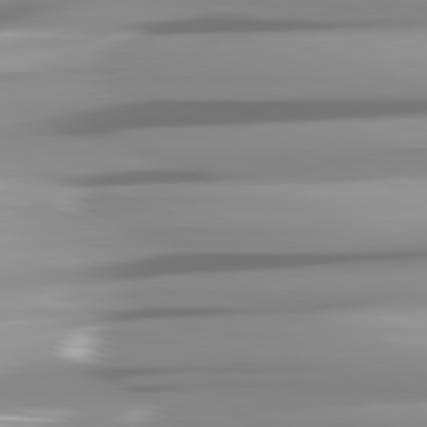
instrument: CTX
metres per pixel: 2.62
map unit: lApd
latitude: 81.8394
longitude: -147.1215
